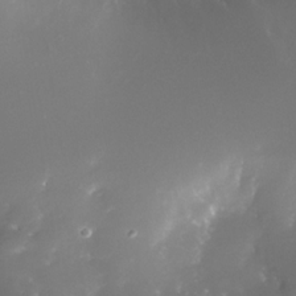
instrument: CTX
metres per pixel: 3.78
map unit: Nhe
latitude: -32.5574
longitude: -116.1389
